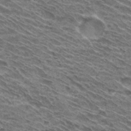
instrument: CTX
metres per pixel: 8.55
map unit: Hto
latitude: 30.4034
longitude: -45.0080
